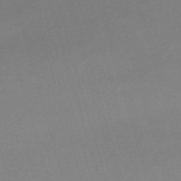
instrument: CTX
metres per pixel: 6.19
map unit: eHh
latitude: -61.8422
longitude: 50.8597
